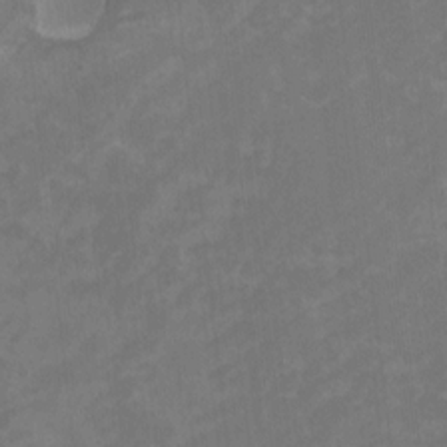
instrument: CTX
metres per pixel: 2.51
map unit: eHh
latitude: -0.9164
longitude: -78.8002
